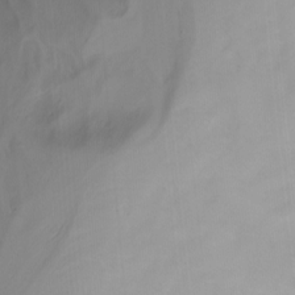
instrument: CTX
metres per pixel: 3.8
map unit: Nhu
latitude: -12.4818
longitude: -61.9150
